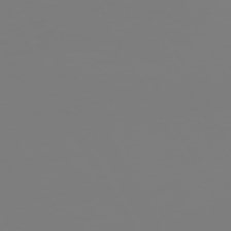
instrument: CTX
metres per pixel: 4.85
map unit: Hpe
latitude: 72.4223
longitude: -125.7449
